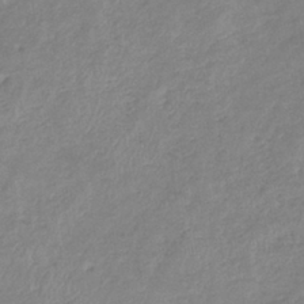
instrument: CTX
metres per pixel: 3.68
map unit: eHb
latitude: -37.3698
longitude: 75.5777
